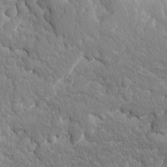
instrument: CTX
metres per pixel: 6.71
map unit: Ave
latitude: -11.4266
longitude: -118.7246
